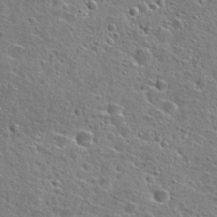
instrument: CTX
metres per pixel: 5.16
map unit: Hto
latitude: 25.9717
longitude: -47.8962
